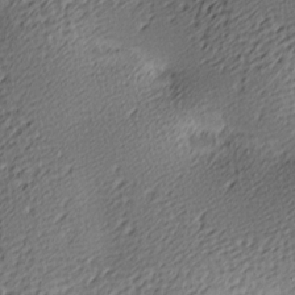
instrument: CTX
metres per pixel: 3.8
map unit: lAa
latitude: -9.9745
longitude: -126.2901
